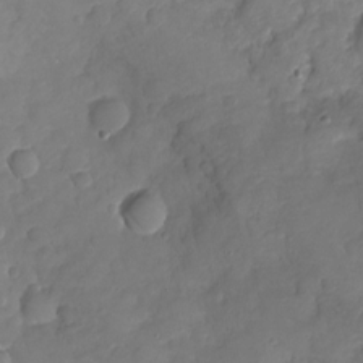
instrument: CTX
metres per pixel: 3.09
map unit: Nhu
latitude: -19.1620
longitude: -57.2536
